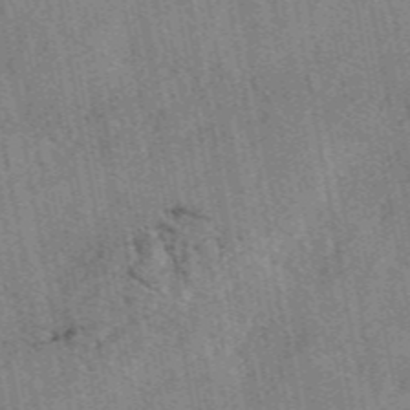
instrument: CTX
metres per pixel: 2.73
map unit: eAb
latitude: 48.5168
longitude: 104.1228
